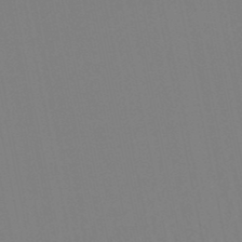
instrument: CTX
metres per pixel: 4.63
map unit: lHb
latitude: -49.6344
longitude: 70.2740
